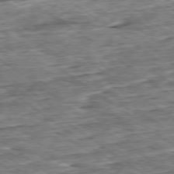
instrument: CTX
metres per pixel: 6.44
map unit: Ap
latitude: -79.2376
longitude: -85.7639
